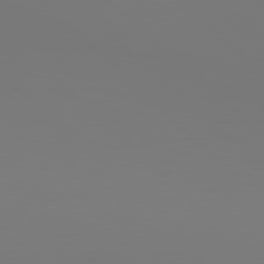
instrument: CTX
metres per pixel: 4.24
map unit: Hpe
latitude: 77.4426
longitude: -134.7435
